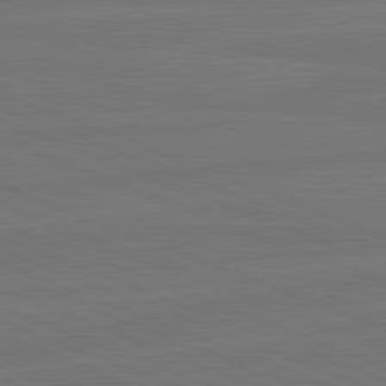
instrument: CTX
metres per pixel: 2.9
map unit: lApd
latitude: 82.2522
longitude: -179.4805
